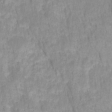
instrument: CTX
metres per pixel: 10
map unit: HNhu
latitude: -27.5210
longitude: 73.3509
